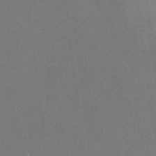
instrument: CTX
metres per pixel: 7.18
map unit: Hto
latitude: -6.9730
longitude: -48.2711
